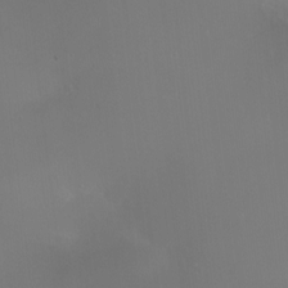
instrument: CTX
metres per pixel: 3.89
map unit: HNhu
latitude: 6.9703
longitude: 6.5951
